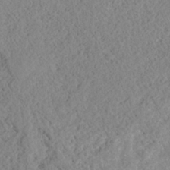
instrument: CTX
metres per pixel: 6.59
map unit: HNhu
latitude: -36.2361
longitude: 32.9731
